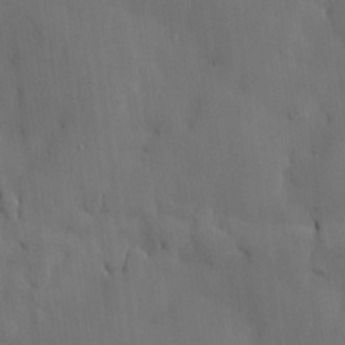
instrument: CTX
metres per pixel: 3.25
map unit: HNhu
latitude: 14.9514
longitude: 11.7289
